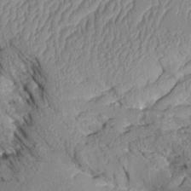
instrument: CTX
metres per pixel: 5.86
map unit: Aa
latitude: 9.1781
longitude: -127.9339
